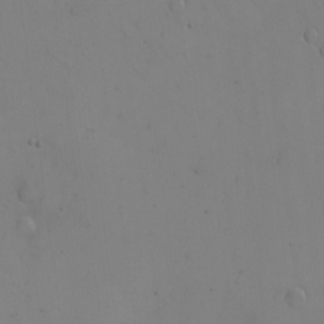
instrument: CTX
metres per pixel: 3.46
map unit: eHh
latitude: -9.6344
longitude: -65.8772
